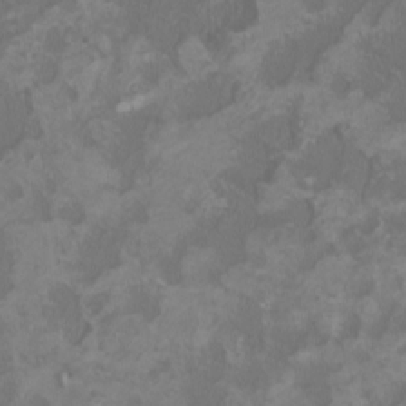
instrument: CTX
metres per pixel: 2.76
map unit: HNhu
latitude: 0.9513
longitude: -1.6505
